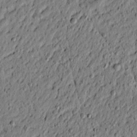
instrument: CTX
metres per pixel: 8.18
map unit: lAvf
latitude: 5.0458
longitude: 165.3132
